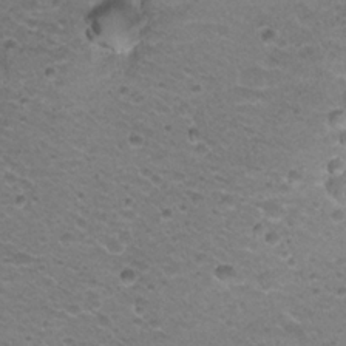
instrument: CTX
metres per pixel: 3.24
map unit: Hto
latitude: 21.0270
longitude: -32.5357
